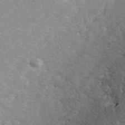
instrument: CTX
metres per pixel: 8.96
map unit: ANa
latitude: 40.1388
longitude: 21.6533
